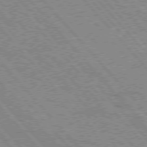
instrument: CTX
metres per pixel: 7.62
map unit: Hpe
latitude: 75.7450
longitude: -151.0269
